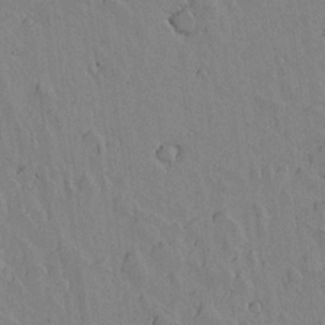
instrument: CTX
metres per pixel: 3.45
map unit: lAvf
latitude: 15.1781
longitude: -125.4993
